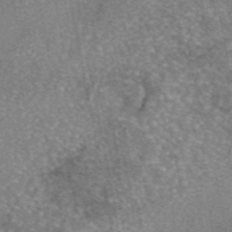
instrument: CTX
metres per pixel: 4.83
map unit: eAb
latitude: 46.0633
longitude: 105.0108
